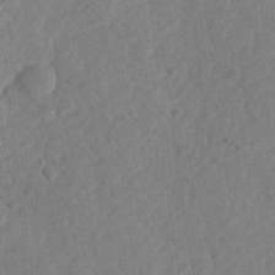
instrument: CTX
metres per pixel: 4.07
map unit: lHvf
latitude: 23.7072
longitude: 144.4818
